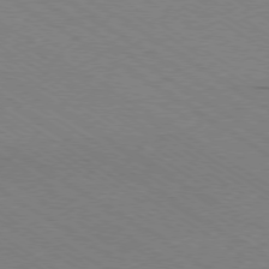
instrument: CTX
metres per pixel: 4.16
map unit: Ap
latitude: -78.6140
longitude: -84.1389
